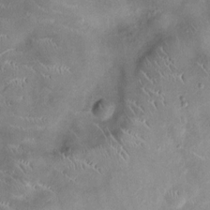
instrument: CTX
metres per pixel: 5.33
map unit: Ht
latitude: -4.7652
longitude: -14.9514
